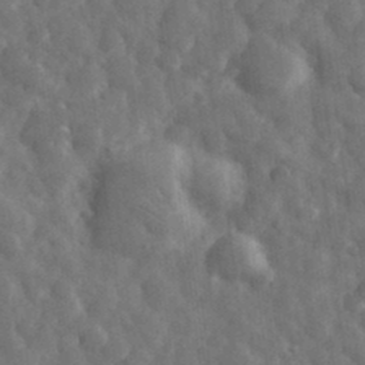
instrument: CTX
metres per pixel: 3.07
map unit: eHh
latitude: 33.3671
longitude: -69.5560
